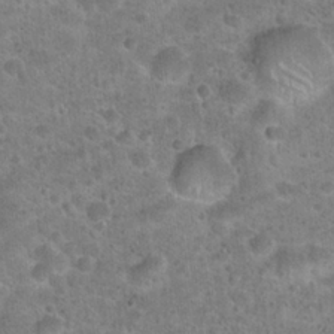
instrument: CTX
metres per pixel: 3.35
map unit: Hto
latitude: 21.9339
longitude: -49.5938
